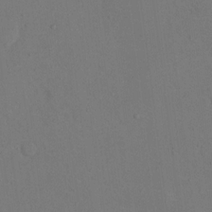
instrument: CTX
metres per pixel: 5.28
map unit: eHh
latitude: 16.3845
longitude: -68.0633
